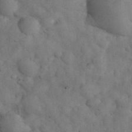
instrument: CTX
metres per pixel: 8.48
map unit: eHh
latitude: 31.8962
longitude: -66.7813
